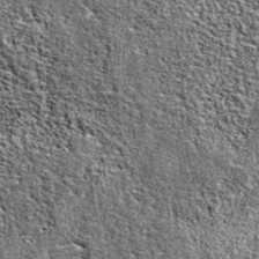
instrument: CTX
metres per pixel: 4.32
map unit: eAb
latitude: 38.4034
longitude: 105.8044
